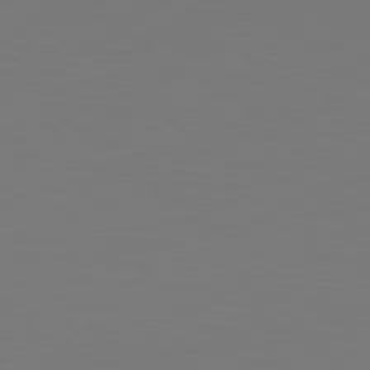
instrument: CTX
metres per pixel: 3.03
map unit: Hpe
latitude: 78.6302
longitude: -128.6868
